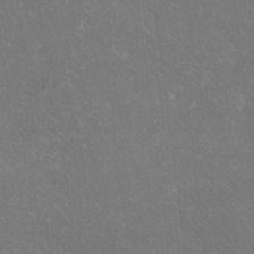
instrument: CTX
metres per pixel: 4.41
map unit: eHh
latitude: -10.5952
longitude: -65.7639
